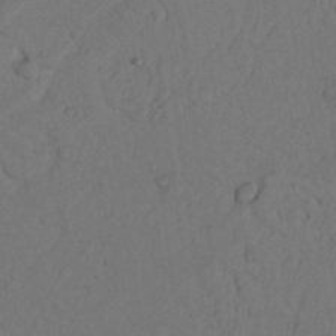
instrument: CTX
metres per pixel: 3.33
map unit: Nhu
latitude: 22.2522
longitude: -74.4223
